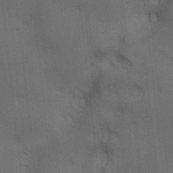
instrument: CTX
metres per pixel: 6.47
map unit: lAa
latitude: 11.8583
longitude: -108.6490
